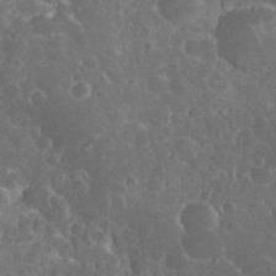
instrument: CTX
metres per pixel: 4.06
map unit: eHh
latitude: 34.0444
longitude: -63.6316
